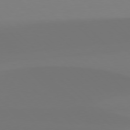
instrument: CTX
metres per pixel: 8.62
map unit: Hpe
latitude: 77.4615
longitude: -132.0444
